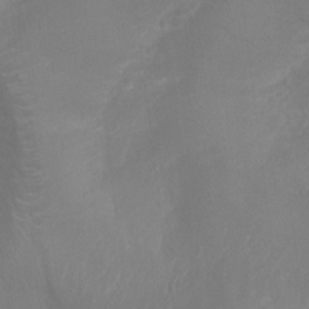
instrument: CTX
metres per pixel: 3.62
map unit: Ht
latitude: -9.4076
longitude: -20.4790
